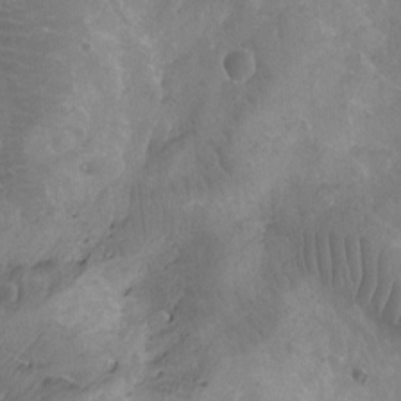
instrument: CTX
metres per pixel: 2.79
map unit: Aa
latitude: -12.8786
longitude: -66.8002
